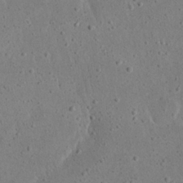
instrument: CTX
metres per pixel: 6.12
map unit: eHh
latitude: 23.2348
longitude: -67.5371
